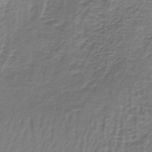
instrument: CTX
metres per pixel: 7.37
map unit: lHb
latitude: -42.0472
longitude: 58.5006
